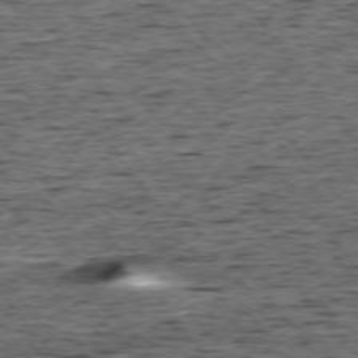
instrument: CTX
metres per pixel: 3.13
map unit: Ap
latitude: -75.3132
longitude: -92.9324
